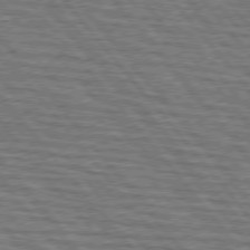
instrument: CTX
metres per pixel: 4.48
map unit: lApd
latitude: 75.9906
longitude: -76.3089
